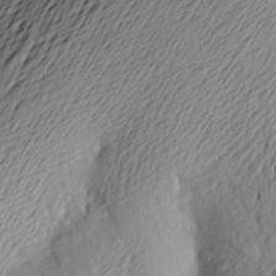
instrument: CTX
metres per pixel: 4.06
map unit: Aa
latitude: 23.3671
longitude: -149.8017
